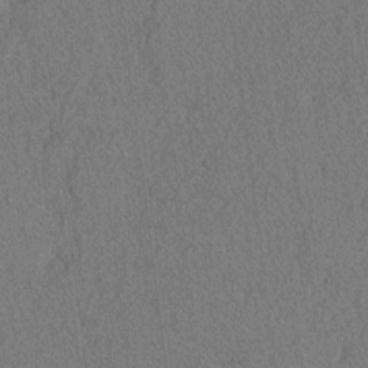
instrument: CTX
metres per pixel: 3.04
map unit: lAvf
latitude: -2.9352
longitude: -109.2726
